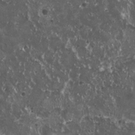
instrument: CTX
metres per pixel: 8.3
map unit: HNhu
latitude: 3.1214
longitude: 5.6533
